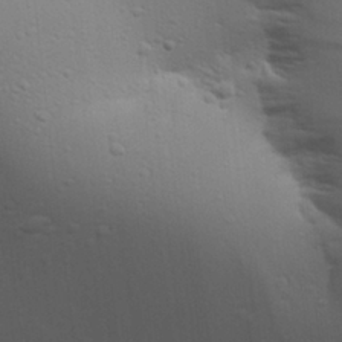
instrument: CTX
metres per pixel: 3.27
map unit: Aa
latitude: 27.2537
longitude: -136.7624
